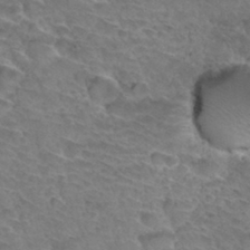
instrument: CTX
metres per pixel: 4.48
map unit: Hto
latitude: 33.4049
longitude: -46.3657
